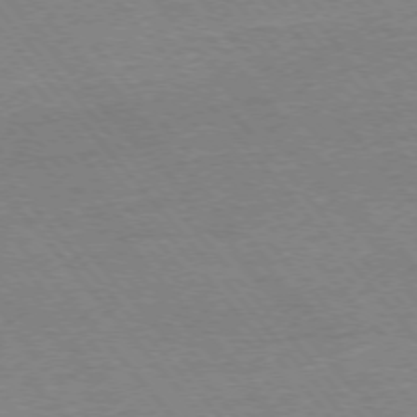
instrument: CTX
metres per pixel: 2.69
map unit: Ap
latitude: -76.2173
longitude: -94.6113
